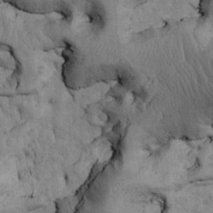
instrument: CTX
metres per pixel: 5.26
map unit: Htu
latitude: -5.4076
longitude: 156.6518
